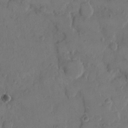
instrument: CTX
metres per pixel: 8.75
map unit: Hto
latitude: 8.0633
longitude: -61.7827
